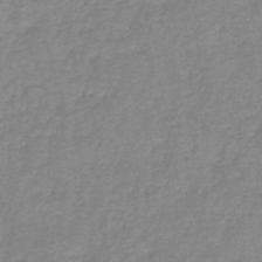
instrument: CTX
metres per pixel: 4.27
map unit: eHb
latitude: -45.5966
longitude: 83.1053
